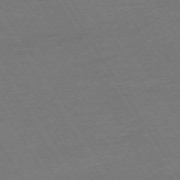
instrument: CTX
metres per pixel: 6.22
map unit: Ap
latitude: -73.6911
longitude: -84.8002
